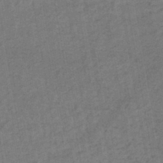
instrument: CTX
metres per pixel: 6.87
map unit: lHb
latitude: -43.6154
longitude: 72.7841
